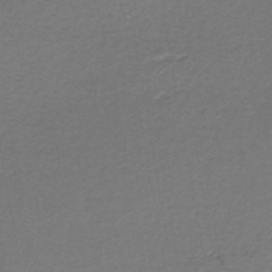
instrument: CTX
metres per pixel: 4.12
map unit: lHb
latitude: -42.3684
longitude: 62.2361
